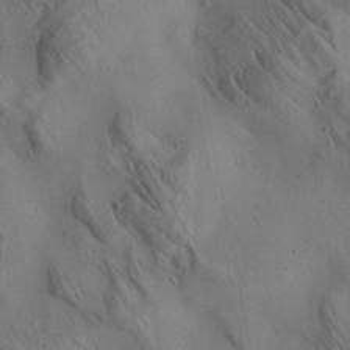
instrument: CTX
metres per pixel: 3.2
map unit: Aa
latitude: 25.3859
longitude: -143.0648
